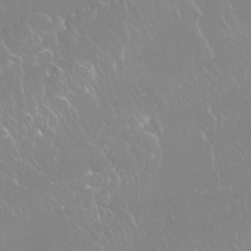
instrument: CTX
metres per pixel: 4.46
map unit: Htu
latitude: -16.2362
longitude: -46.7436
